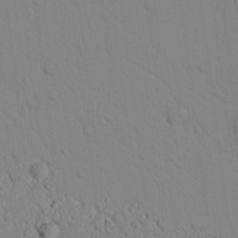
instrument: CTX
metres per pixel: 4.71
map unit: lAvf
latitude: 8.9703
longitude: 169.1053
